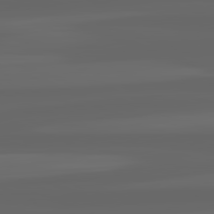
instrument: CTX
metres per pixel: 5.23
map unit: lApd
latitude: 82.4601
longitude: -168.5546
